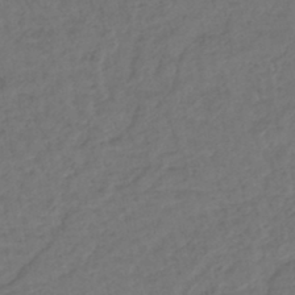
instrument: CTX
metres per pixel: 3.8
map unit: lHb
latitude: -43.1998
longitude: 74.9731
